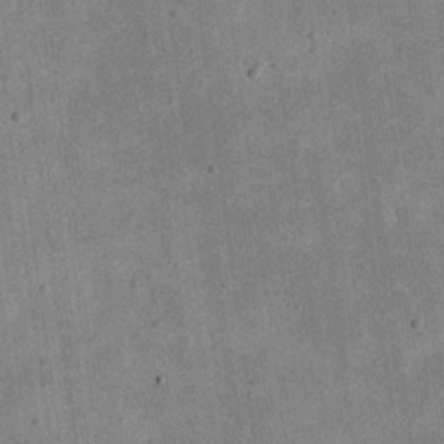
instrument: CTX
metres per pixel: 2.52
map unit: eHh
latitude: 20.4223
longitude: -71.4048
